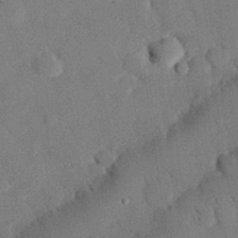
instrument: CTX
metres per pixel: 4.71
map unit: eHh
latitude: 27.4427
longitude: -80.8380
